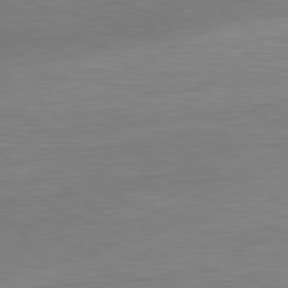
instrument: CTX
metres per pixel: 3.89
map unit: Ap
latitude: -81.4644
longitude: -76.5356
